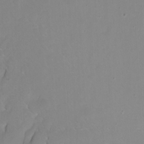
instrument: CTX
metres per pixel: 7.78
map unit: Nhu
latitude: -7.4832
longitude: -77.7449
